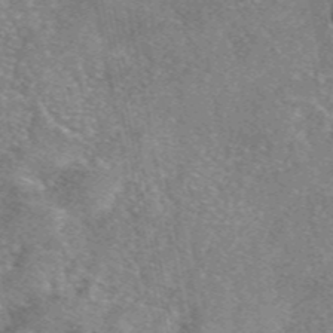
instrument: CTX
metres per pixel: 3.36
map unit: eAb
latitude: 46.8191
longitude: 103.0298
